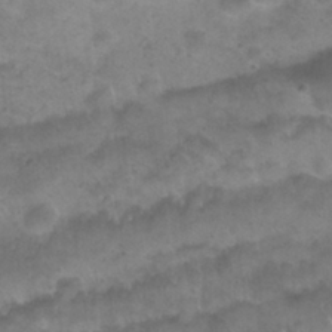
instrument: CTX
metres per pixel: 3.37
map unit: Nhu
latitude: 27.2537
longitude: -53.5938
